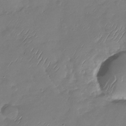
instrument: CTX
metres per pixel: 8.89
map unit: Nhu
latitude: -28.8975
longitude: -58.8002
